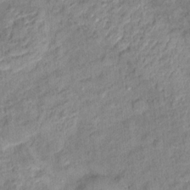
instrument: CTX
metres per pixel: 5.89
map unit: Ht
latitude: 14.1767
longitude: -39.2537
